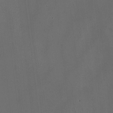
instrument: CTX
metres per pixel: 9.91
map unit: HNhu
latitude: -0.6897
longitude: -0.1766
